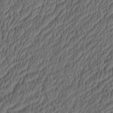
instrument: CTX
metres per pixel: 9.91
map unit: eHh
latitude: -3.2375
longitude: 17.1998
